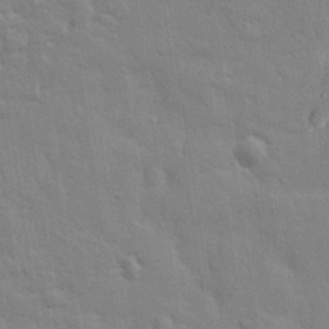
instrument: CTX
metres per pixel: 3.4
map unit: eHh
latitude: 28.7057
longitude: -76.4790
